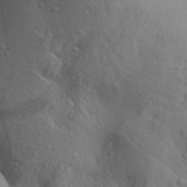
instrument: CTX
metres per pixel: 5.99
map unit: Aa
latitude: 28.1767
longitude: -132.4790
